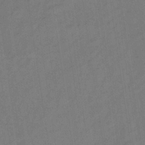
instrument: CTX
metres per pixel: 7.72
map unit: lHb
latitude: -34.2173
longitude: 66.6896
